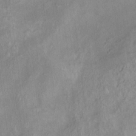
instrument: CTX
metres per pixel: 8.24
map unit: Ht
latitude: 10.8002
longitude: -40.4601
